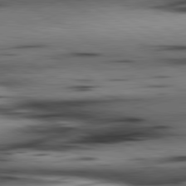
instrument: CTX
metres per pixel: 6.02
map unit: lApd
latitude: 80.5357
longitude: 158.2739
